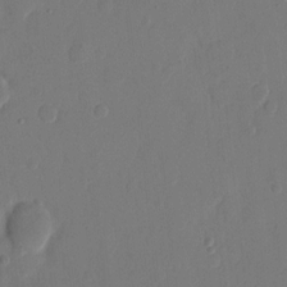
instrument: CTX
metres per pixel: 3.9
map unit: eHh
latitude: 9.6883
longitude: -67.9339
